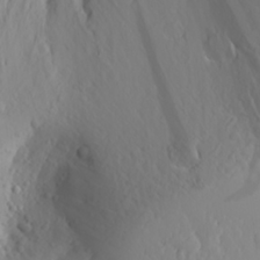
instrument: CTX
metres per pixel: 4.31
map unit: Aa
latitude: 24.5923
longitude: -146.2145
